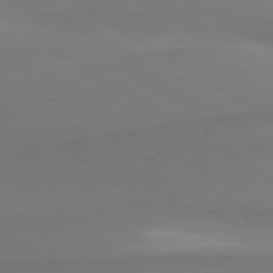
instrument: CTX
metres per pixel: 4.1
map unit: lApd
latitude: 80.1956
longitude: 175.6343
